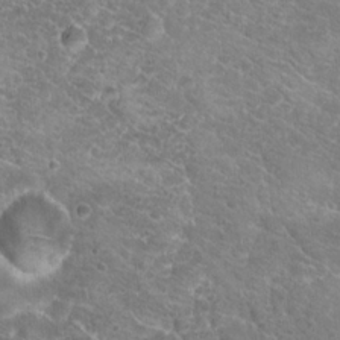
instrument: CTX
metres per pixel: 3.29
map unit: Hto
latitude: 18.9513
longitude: -36.9514
